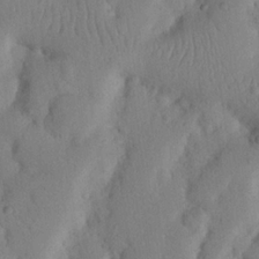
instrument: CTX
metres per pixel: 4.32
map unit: Nhu
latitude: 20.4790
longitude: -74.2523
